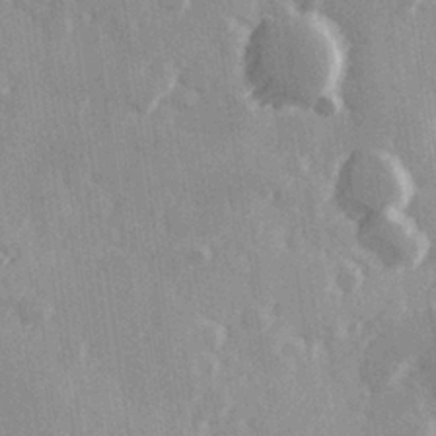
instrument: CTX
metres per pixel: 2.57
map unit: Hve
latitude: 26.2712
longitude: 147.5588
